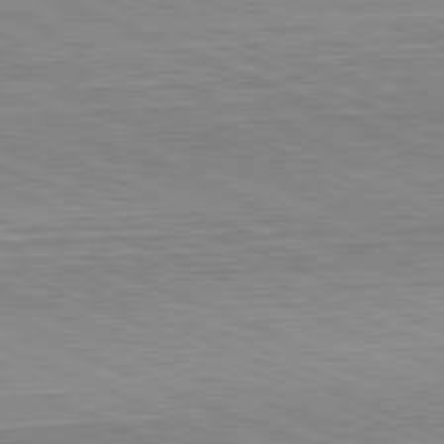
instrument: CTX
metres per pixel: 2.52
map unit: Hpe
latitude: -81.8234
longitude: 11.5399
